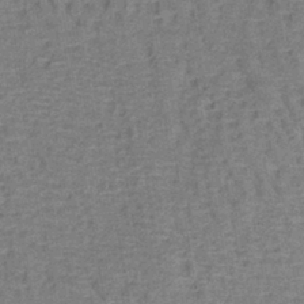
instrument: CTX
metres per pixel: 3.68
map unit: lHb
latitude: -40.4629
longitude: 59.4265
